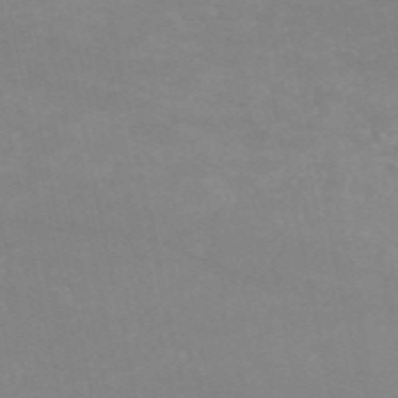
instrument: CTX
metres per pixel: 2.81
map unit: HNb
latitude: -53.8233
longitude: -34.2522
